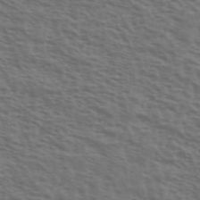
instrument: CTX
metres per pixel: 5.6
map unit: Ave
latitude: 38.8002
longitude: -111.5371
